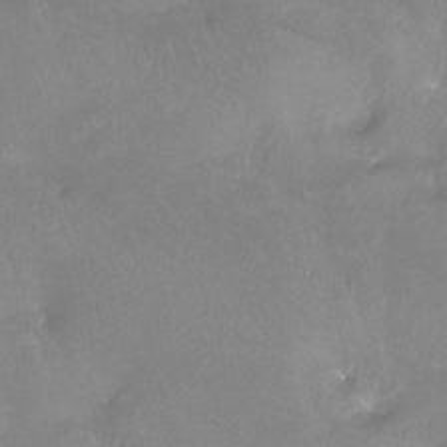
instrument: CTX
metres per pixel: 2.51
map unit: Htu
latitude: -13.6155
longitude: -45.7827
